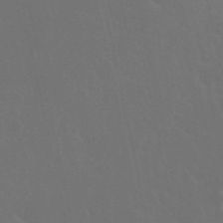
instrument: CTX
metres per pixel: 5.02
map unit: Nhu
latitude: 27.8583
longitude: -61.8205
